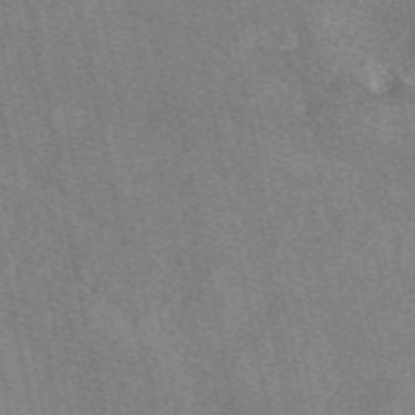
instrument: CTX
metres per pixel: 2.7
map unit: eAb
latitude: 49.3860
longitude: 105.0108
